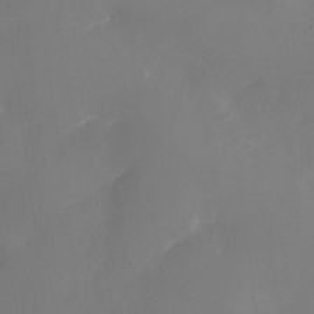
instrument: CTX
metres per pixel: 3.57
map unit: Nhu
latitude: -16.1039
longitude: -57.0458
